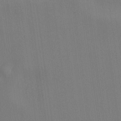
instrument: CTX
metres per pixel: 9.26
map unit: lHvf
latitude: 22.1011
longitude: 142.1794
